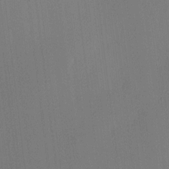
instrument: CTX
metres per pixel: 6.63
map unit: HNhu
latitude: 7.8961
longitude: 16.2173
